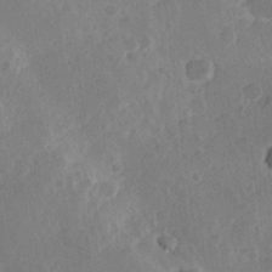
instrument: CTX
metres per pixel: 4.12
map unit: Hve
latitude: 24.1388
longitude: 145.2376
